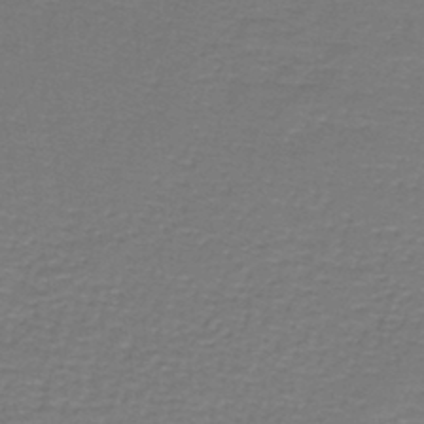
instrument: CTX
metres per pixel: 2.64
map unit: lHb
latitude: -43.6721
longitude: 56.5385
